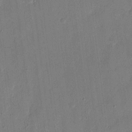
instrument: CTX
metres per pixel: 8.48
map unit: eHh
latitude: 8.6869
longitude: -68.5546
